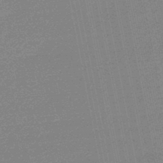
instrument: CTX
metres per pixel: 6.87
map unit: HNb
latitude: -48.1984
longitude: 57.5588
